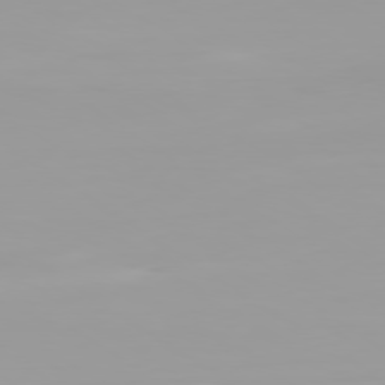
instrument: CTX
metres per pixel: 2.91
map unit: Ap
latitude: -79.5966
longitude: -94.3279
